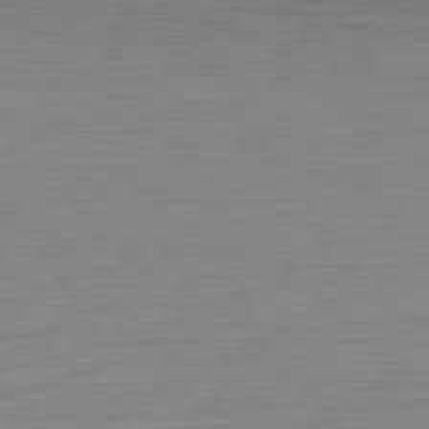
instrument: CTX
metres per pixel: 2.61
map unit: Hpe
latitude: -82.1606
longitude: 16.5763
